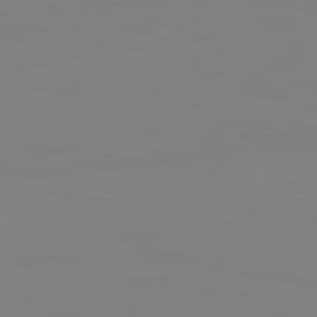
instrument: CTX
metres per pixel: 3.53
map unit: Hpe
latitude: 74.4979
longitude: -126.9892
